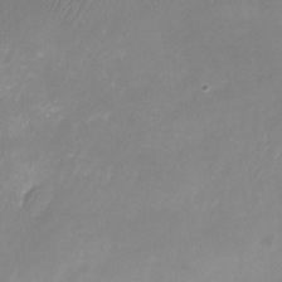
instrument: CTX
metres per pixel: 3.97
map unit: Nhu
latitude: -24.5007
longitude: -70.0633
